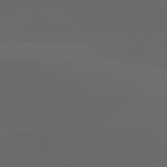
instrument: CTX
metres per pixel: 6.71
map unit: lApd
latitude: 80.0822
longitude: -94.5168
